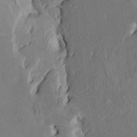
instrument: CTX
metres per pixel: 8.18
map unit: HNhu
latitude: 6.0633
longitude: -6.4979
